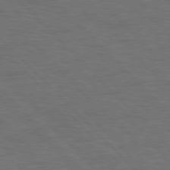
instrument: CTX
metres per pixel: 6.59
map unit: Hpe
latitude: 76.8947
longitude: -154.7813
